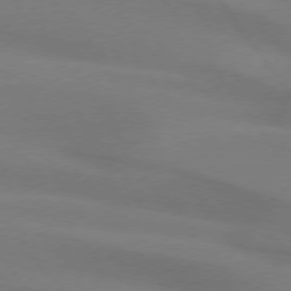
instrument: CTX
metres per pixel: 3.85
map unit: lApd
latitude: 74.3278
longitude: -63.7450
